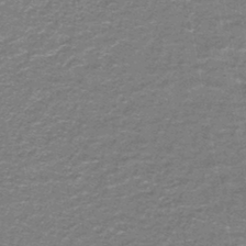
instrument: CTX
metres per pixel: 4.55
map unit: lHb
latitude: -43.5777
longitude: 55.0487
